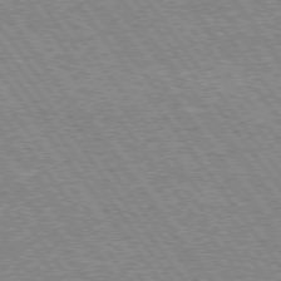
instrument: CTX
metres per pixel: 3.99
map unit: Hpe
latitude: 74.3278
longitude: -139.6883
